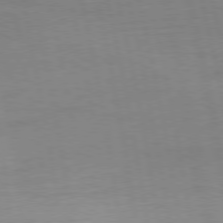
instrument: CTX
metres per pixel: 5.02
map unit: Ap
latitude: -77.0864
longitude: -74.1389
